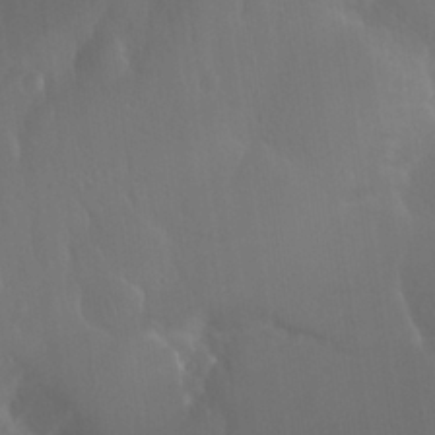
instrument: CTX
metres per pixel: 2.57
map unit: Nhu
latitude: 25.4993
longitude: -57.3670
